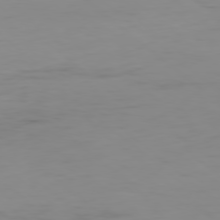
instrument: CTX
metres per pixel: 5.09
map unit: Hpe
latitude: -78.9163
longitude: 15.8423
